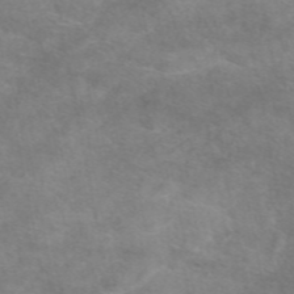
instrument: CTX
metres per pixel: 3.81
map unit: eAb
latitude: 48.4601
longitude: 122.9164
